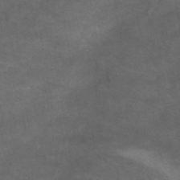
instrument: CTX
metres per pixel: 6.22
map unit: eAb
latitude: 45.1403
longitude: 103.4077
